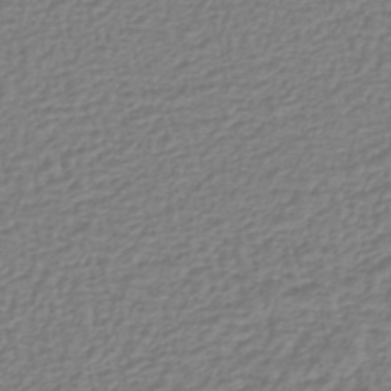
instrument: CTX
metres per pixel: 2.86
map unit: lHb
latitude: -42.9352
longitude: 71.5777
